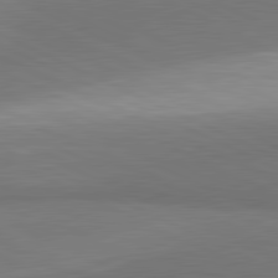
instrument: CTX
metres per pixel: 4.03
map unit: lApd
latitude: 81.5371
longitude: 156.9353
